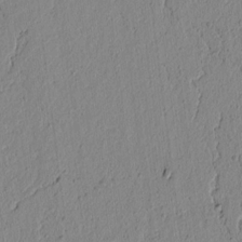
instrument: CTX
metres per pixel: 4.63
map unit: lAvf
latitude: 7.1025
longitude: 164.1228
